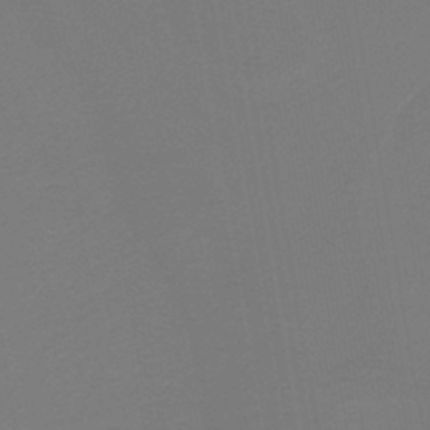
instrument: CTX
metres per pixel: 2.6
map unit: lHb
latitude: -42.7463
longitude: 52.9352
